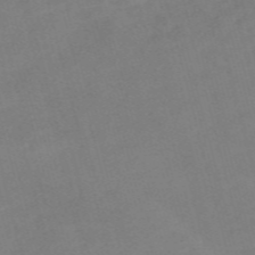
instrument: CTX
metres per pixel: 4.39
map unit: Nve
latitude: -58.5951
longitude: 58.0094
